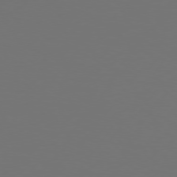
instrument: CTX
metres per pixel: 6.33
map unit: Hpe
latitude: 75.1403
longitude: -130.2145
